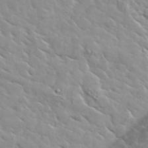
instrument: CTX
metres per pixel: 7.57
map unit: lHvf
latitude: 37.2726
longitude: -90.2145
